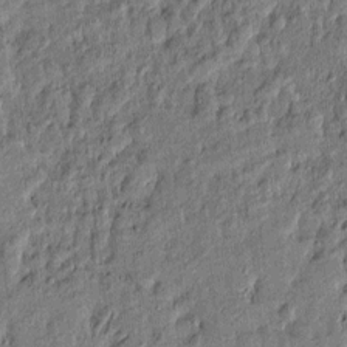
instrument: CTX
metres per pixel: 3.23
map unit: Htu
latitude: -7.9745
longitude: 177.6722
